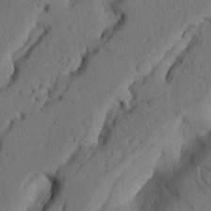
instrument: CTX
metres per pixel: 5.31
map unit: Nhu
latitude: 21.2537
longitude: -75.6883
